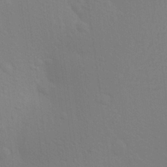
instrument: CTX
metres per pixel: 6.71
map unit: Aa
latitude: 25.1781
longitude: -145.5938
